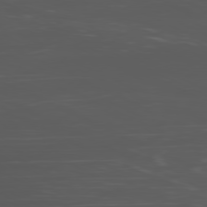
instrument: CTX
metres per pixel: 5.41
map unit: Ap
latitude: -80.0472
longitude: -72.8191
